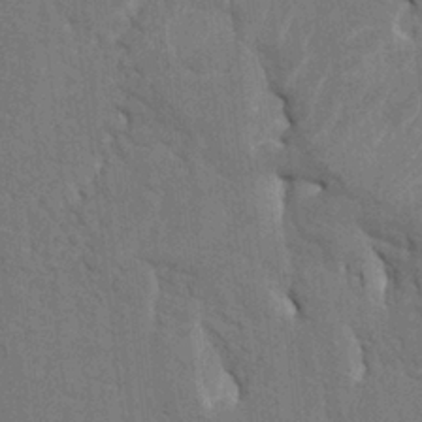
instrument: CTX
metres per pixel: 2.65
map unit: HNhu
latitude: 4.4790
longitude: -7.6127
